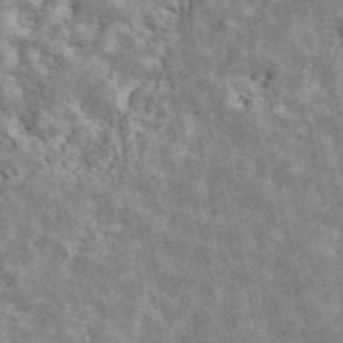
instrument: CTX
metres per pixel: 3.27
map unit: ANa
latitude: 43.4615
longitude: 46.0283
